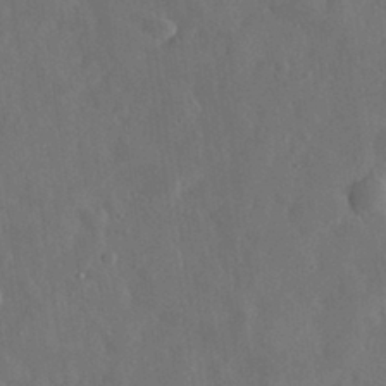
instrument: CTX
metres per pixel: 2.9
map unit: eHh
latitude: 31.0459
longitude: -78.2712
